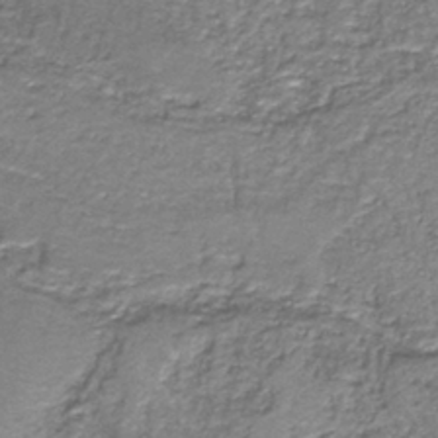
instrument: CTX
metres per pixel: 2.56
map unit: HNb
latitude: -37.7855
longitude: 51.3699
